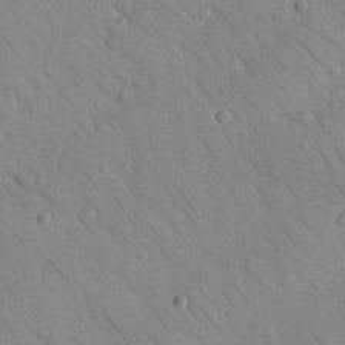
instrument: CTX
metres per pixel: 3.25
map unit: Nhu
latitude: 23.6127
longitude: -74.3467
